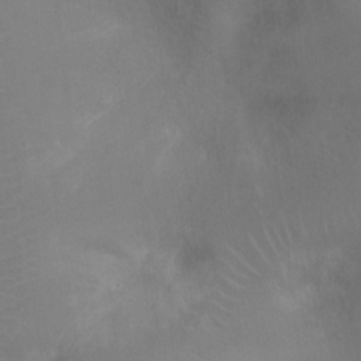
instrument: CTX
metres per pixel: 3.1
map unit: Ht
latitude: -16.8030
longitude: -40.2900
